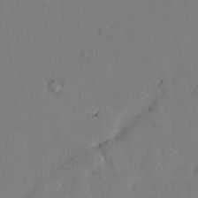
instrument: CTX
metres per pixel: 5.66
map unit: Nhu
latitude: 26.6680
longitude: -72.9136
